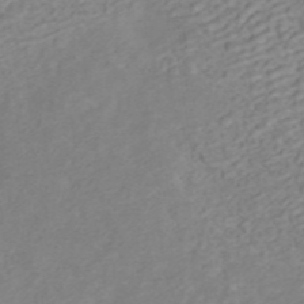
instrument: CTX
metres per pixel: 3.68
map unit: ANa
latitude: 45.4237
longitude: 22.6141
